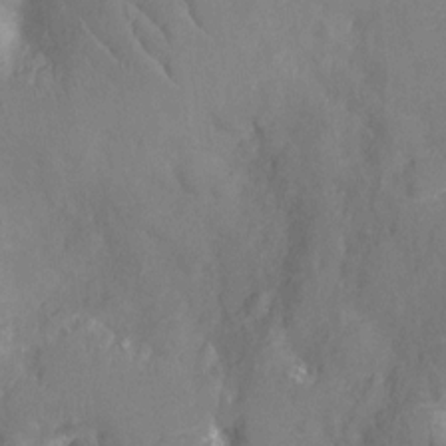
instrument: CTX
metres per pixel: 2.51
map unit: Nhu
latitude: -13.3510
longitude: -24.4978
